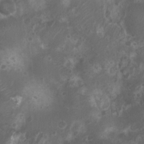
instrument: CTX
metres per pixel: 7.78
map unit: Nhu
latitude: 6.6301
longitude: -21.1781
